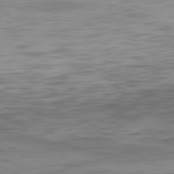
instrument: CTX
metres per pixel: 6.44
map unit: Ap
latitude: -82.3495
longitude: -76.9324
